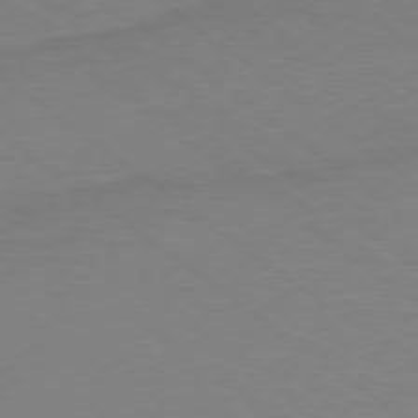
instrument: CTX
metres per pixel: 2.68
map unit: Ap
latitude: -79.4832
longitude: -56.4601
